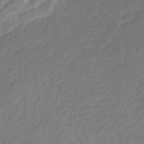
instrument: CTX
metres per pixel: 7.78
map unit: eHb
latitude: -29.7100
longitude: 66.8408
